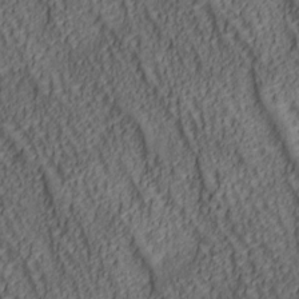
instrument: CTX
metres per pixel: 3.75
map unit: lAa
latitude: 5.6694
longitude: -117.0081
